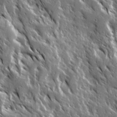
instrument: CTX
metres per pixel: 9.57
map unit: Ave
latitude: 15.1215
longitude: -132.9514
